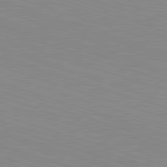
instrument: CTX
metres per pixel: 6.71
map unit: Hpe
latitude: -82.8597
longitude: 6.5007
